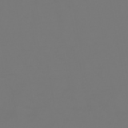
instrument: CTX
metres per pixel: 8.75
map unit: HNhu
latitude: -47.0297
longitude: 90.6897
